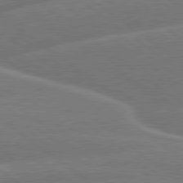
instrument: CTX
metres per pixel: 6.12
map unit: Hpe
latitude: 78.9892
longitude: -153.9717
